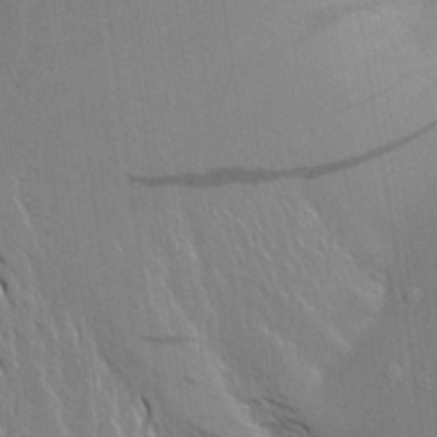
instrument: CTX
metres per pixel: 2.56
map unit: Aa
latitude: 18.7435
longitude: -149.4804
